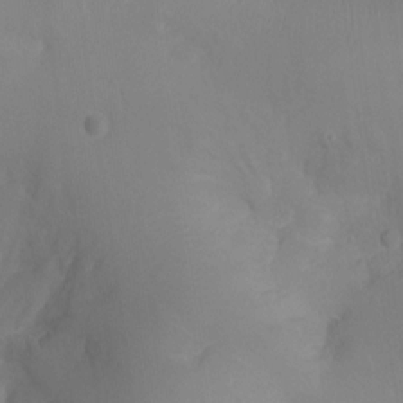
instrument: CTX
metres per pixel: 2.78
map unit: Ht
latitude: -11.9556
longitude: -23.9717
